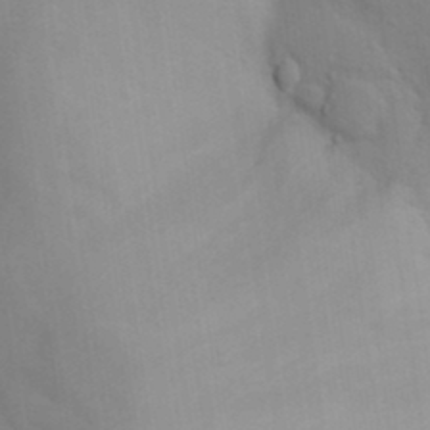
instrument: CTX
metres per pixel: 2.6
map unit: Nhu
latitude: 13.3482
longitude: -28.2144
